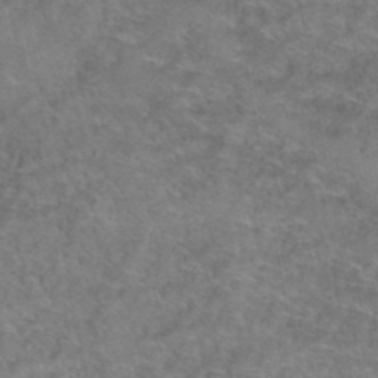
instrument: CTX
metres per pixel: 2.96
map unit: Hto
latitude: 39.5182
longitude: -42.7624
